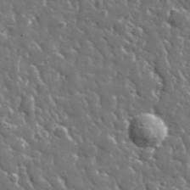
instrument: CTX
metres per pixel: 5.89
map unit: lHvf
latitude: 35.8961
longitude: -88.4412
